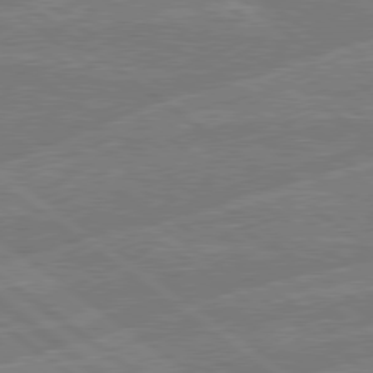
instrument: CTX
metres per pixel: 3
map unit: Hpe
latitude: 78.6302
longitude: -129.9528
